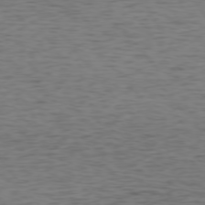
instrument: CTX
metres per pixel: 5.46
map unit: Ap
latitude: -75.7289
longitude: -91.2159
